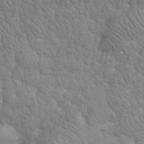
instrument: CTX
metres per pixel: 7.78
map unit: eHh
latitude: 32.3089
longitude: -67.2348
